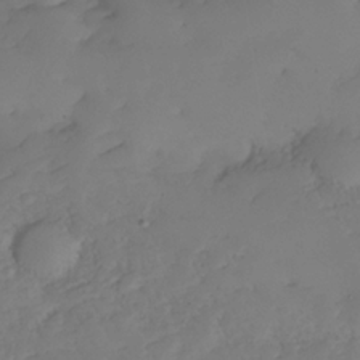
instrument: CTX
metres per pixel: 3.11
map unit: Nhe
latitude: -33.7856
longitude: -143.2726
